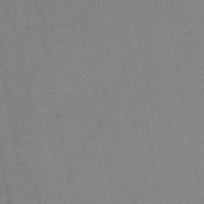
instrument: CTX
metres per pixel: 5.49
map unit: HNb
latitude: -48.2173
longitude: -40.0822
